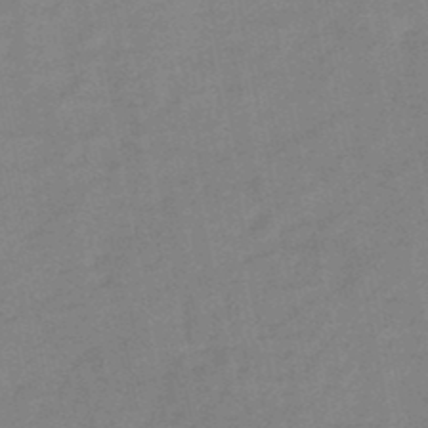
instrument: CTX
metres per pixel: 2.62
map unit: HNb
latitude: -46.1983
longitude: -36.1389
